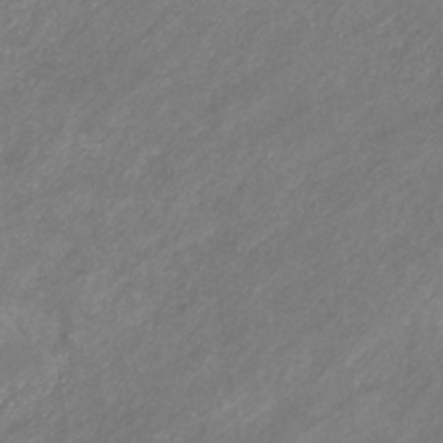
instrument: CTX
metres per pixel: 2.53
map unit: eHb
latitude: -31.6911
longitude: 70.6330
